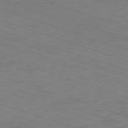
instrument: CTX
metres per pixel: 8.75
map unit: Ap
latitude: -81.5588
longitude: -72.0822
